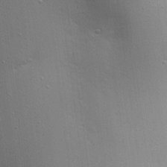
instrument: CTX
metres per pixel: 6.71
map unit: Aa
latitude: 18.3467
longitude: -141.8016
